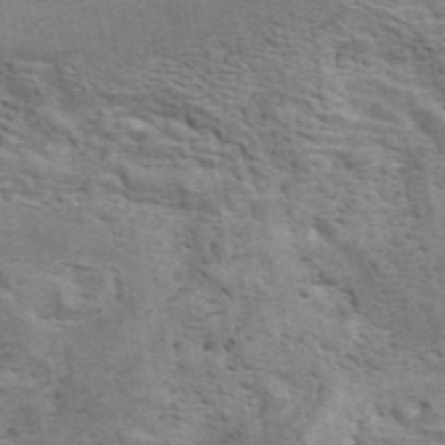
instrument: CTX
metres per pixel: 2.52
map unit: ANa
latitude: 42.2712
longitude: 16.0661
